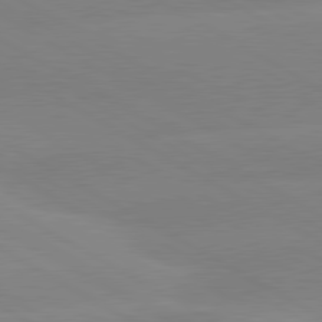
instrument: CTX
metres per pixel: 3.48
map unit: lApd
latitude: 80.4601
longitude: -153.0081
